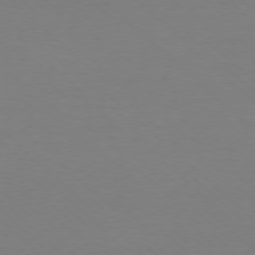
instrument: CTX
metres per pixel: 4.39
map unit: Ap
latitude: -78.4062
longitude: -91.1025
